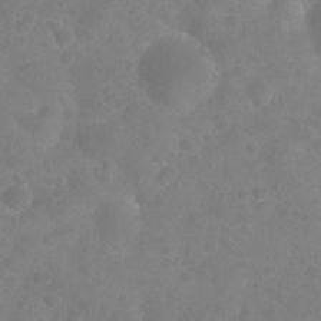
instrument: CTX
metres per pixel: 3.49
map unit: Nhu
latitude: 27.4615
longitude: -55.2726
